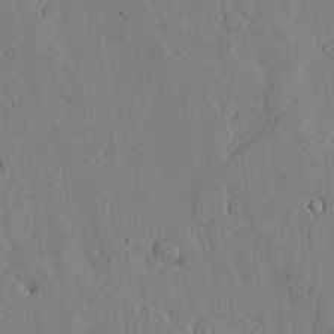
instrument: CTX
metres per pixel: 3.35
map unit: lHvf
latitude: 17.5371
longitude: -112.8191
